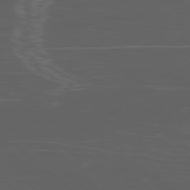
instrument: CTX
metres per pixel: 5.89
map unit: Ap
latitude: -78.9163
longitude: -71.8772
